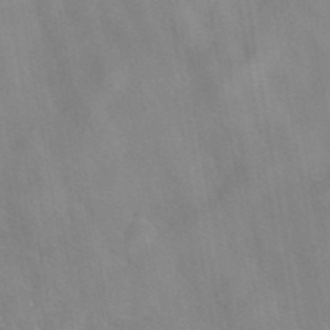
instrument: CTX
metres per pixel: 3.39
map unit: eAb
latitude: 41.9150
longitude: 106.3307
